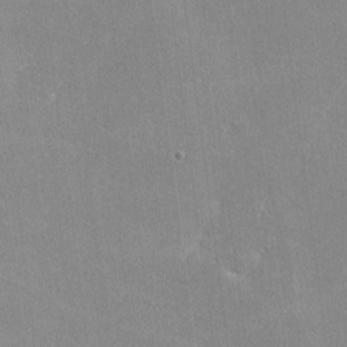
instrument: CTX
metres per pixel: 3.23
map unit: lHvf
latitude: -11.0675
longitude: -101.7261
